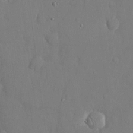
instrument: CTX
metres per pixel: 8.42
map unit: eHh
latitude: 14.9892
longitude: -70.8758
